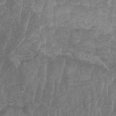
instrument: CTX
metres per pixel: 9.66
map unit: HNhu
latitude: -1.3321
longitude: 13.7856
